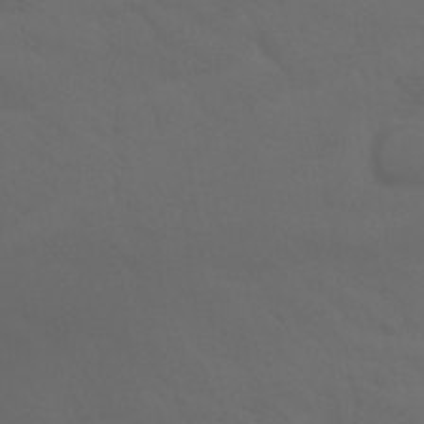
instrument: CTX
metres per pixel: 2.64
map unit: Nhu
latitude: 30.0633
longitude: -52.3656
